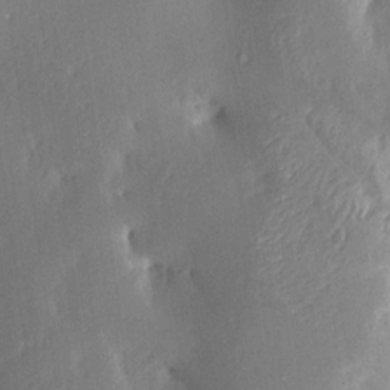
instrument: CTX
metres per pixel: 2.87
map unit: Aa
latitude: 15.2726
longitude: -148.3845
